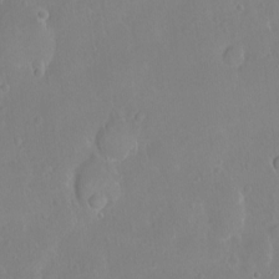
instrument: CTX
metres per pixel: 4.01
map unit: Ht
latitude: -8.7085
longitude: -36.3845
